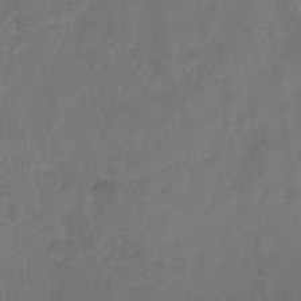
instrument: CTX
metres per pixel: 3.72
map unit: eHb
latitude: -29.6911
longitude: 69.8422
